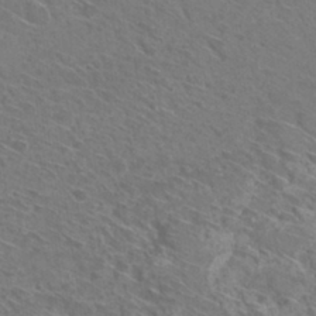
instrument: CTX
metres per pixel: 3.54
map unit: Hto
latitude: 30.6680
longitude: -46.9892
